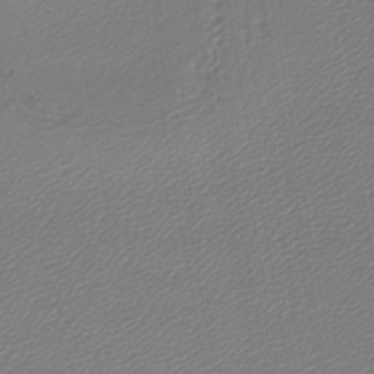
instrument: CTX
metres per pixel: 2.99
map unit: lHb
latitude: -44.6896
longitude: 61.7667
